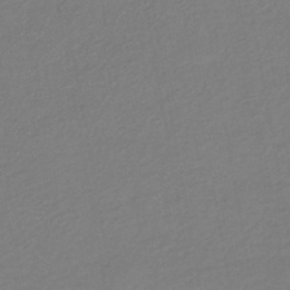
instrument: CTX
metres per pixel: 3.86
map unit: HNhu
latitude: -44.9731
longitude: 93.9367
